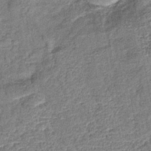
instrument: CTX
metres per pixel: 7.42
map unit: lHb
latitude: -42.9352
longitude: 79.3698
